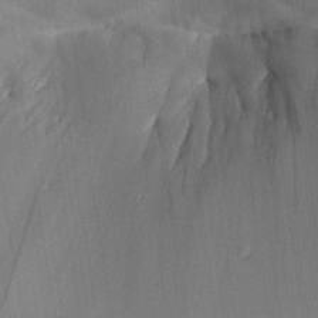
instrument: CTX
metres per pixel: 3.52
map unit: Aa
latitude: 25.9339
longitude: -136.4034
